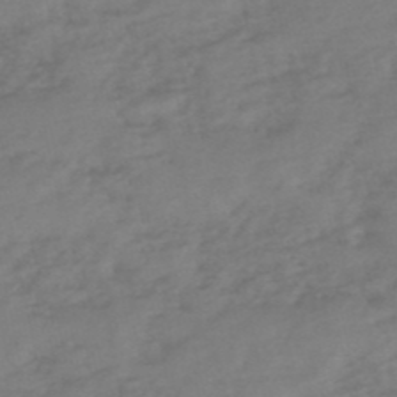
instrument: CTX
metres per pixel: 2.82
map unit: eHh
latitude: -51.1998
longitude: -25.0269
